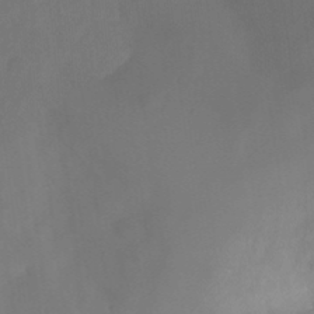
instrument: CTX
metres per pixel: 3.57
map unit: Htu
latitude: -12.5574
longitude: -73.5938
